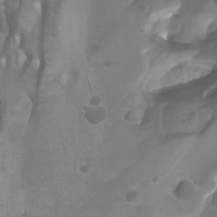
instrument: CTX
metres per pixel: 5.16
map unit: Htu
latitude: -11.0297
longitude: -74.9703
